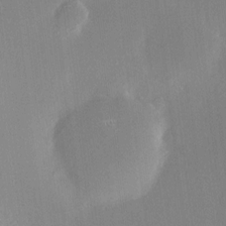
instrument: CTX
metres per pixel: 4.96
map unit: HNhu
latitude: 7.2159
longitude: 7.5966
